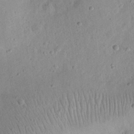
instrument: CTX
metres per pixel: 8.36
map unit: eHh
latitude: 23.8772
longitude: -67.9528
